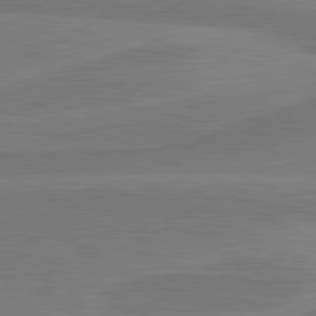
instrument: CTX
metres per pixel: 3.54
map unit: lApd
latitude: 81.6127
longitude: 168.2550
